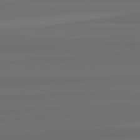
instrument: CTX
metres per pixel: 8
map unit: lApd
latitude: 82.8757
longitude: 158.8596
